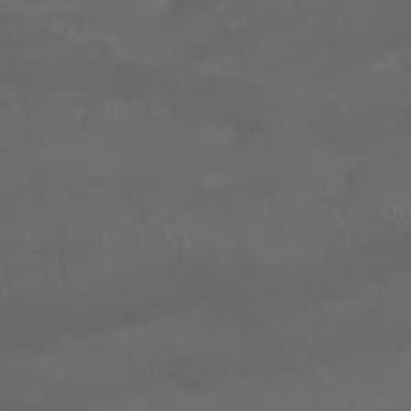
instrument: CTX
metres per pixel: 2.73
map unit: Nhu
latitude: 23.6127
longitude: -61.4993
